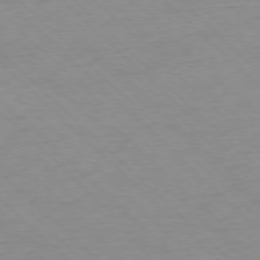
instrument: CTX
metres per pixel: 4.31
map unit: Ap
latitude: -77.3699
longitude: -85.1592
